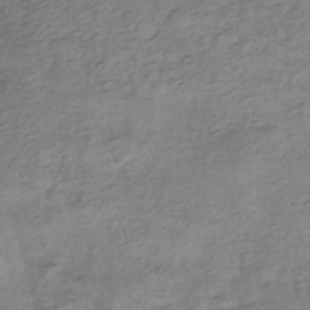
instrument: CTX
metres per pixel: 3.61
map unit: HNhu
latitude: -41.7289
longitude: 99.3509
